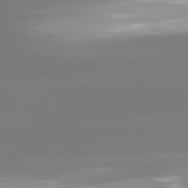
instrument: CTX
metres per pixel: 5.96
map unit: lApd
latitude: 81.6505
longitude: -165.7072
